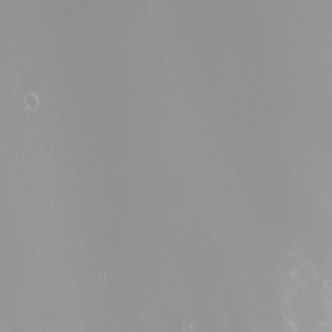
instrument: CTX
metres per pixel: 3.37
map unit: Nhu
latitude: -8.4818
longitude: -94.0255
